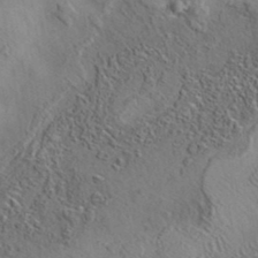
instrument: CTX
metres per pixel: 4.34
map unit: eAb
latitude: 35.6316
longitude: 109.9745
